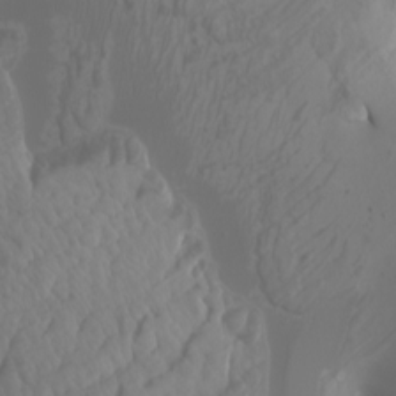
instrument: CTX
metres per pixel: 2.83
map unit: Htu
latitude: -4.8786
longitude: -89.6316
